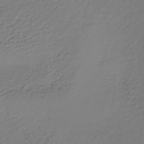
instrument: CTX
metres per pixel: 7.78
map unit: lHb
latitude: -34.8219
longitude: 61.1809
